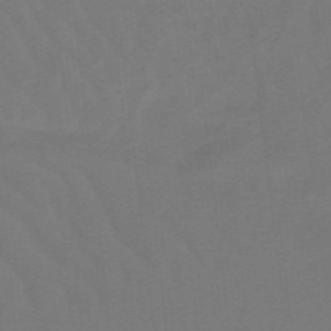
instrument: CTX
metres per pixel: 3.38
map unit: lHb
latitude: -48.9353
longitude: 83.6722
